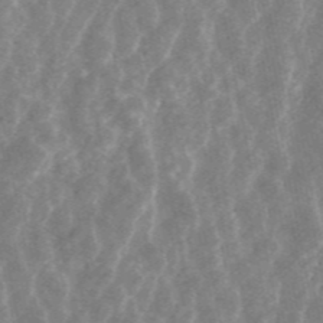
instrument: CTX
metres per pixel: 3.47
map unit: ANa
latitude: 45.2159
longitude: 29.2376
